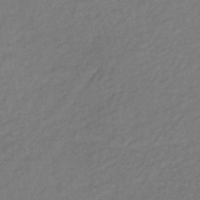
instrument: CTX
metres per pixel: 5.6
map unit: lHb
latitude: -38.4062
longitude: 70.6330
